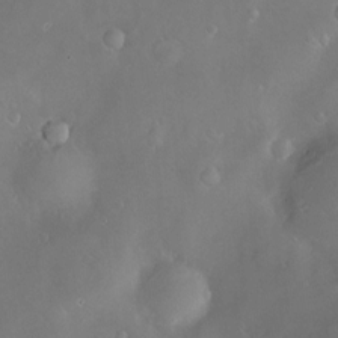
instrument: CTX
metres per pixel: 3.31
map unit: Hve
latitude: -10.4062
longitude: 174.9730
